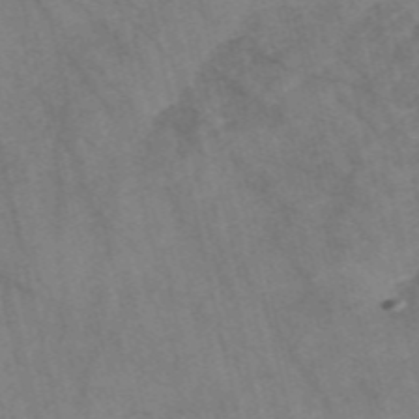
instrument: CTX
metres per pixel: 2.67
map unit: Nve
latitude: -56.9919
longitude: 54.3117
